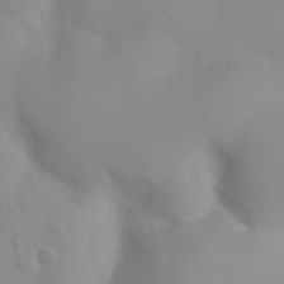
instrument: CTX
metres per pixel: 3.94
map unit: Nhu
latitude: 26.1389
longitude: -55.1403
